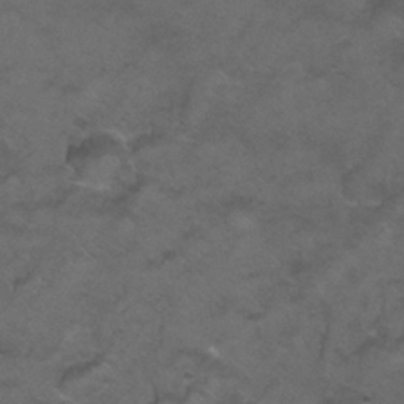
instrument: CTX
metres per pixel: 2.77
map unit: Nhu
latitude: 26.1578
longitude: -53.8772
